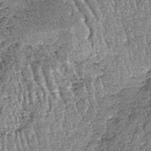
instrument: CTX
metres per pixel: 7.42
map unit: lHb
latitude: -39.5588
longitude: 67.0865
